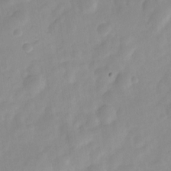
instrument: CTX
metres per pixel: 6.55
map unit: Nve
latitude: -21.8233
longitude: 107.7478
